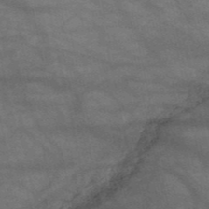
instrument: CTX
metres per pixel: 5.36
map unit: HNb
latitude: -52.2928
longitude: -42.8380
